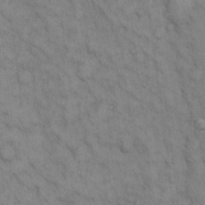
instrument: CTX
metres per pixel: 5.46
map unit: Hto
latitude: 12.9892
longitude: -60.6679
